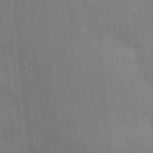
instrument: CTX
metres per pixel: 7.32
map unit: Aa
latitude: 33.4049
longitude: -143.3860
